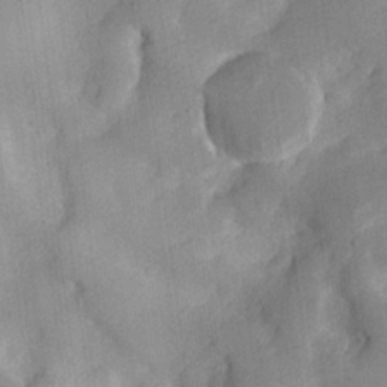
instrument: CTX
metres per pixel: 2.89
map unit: lHvf
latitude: 25.1025
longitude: 141.8989
